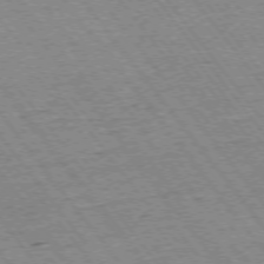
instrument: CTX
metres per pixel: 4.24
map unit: Ap
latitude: -75.2187
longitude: -87.6127
